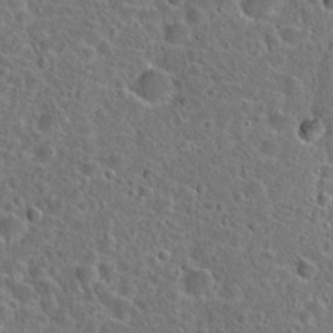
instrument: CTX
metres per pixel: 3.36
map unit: Hto
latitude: 23.6316
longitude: -46.3657
